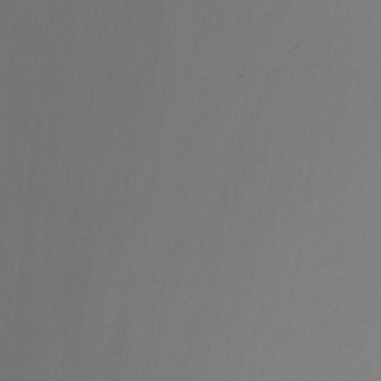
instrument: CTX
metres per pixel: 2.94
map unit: Nhu
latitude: -14.4818
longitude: -55.6883
